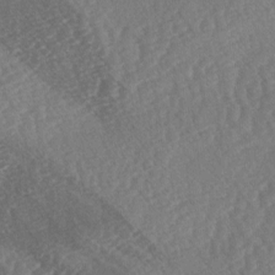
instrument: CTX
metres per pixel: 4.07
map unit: lAa
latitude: -3.0297
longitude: -127.6127
